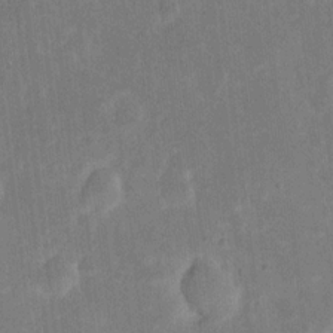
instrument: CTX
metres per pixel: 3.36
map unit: eHh
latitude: 6.3467
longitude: -69.7639
